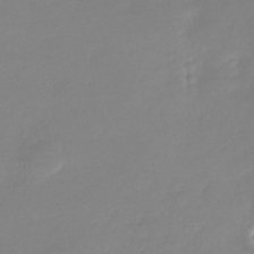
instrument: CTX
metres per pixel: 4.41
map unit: Nhu
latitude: -28.1984
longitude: -61.4237
